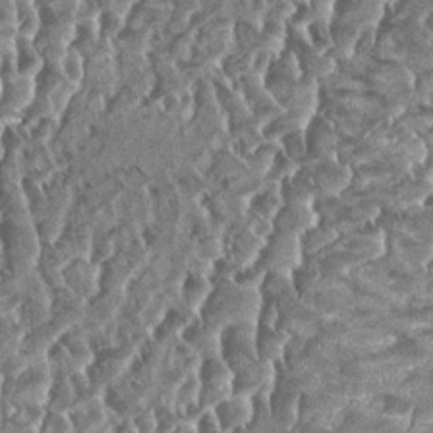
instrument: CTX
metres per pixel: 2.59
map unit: HNhu
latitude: 0.4412
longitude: 0.1606
